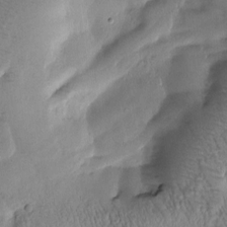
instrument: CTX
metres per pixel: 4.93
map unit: Htu
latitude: -0.7653
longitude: 171.0487
